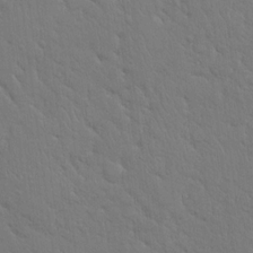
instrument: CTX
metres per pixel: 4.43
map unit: eHh
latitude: 18.1766
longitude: -62.7624
